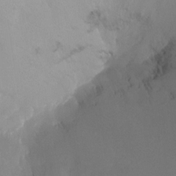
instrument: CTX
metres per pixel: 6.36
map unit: Ht
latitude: -8.5952
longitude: -31.8962
